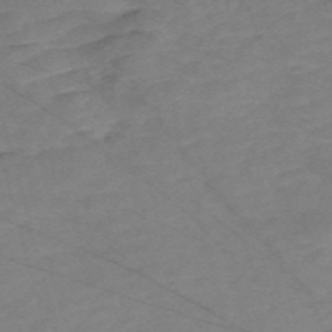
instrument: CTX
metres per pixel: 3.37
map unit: Nve
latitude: -58.0283
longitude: 61.3132
